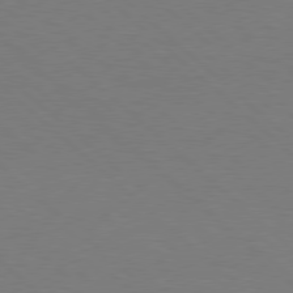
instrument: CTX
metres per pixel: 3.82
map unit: Hpe
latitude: 77.7638
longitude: -150.4790
